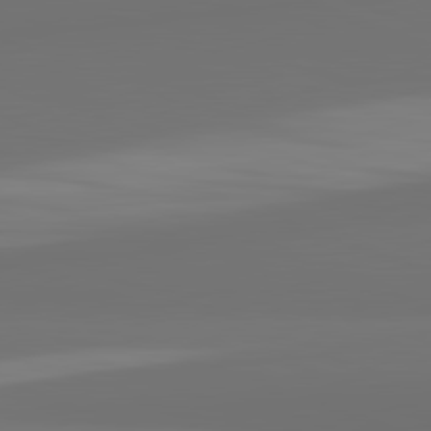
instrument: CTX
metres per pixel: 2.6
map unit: lApd
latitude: 82.3467
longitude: 159.9367
